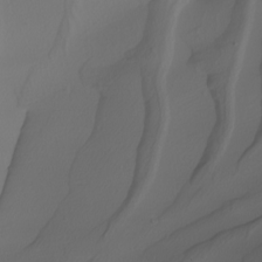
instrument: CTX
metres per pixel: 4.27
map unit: Nhu
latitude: -5.7288
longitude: -95.7072
